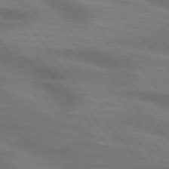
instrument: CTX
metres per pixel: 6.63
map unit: lApd
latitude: 74.4034
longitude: -61.5749
